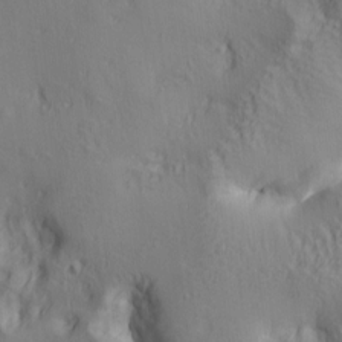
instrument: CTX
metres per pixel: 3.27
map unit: lAa
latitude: 5.4615
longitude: -114.2900
